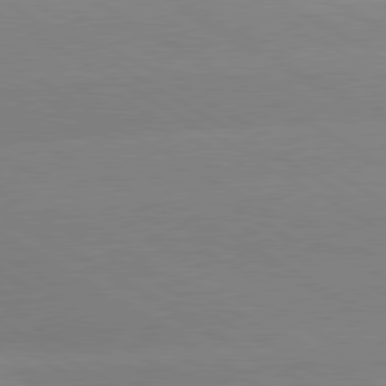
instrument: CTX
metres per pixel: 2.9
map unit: lApd
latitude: 80.0633
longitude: -153.0837
